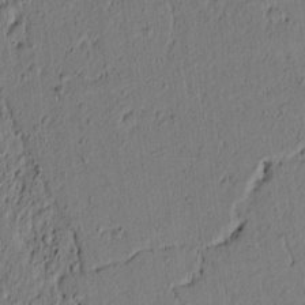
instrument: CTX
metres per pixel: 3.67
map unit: lAvf
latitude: 5.3104
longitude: 164.1984
